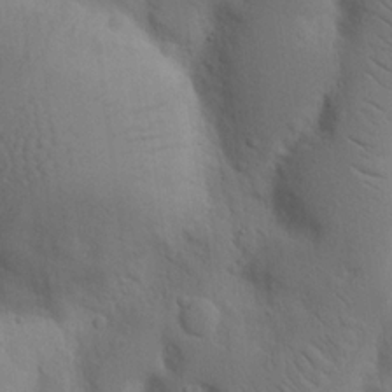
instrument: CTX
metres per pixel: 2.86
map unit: Nhu
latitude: 19.9150
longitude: -75.5749
